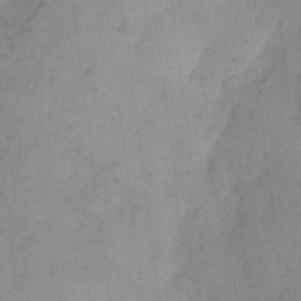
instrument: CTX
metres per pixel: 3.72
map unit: Hto
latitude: 6.8002
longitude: -61.4237
